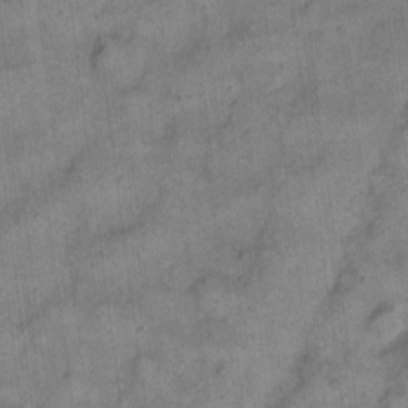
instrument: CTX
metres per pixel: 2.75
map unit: eHh
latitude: 13.7072
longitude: -65.1214
